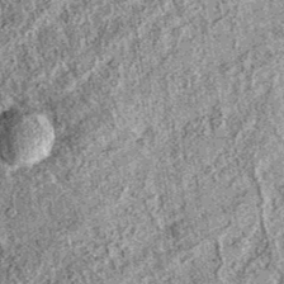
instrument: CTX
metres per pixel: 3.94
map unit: eAb
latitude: 36.9325
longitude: 111.9556
